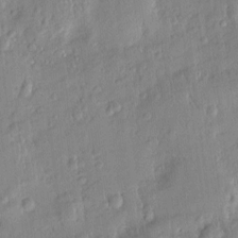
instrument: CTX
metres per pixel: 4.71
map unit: Htu
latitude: -5.2754
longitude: 173.7477
